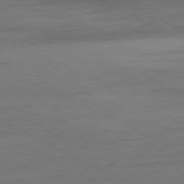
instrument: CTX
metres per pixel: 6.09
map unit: Ap
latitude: -80.5385
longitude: -82.7435
